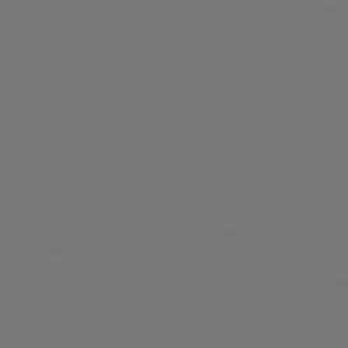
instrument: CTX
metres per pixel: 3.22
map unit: Hpe
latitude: 75.6316
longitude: -130.0255
